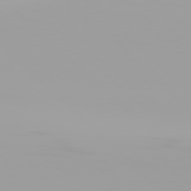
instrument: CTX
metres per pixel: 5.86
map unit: Hpe
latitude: 77.4048
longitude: -137.2159
